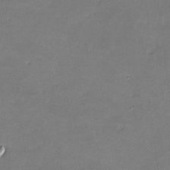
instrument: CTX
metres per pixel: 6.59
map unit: lHvf
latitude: -11.5588
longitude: -102.9702
